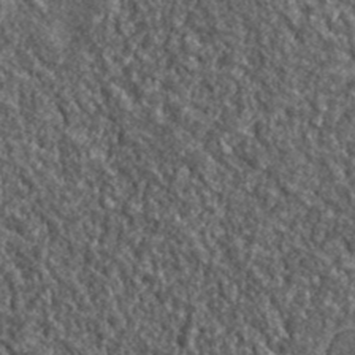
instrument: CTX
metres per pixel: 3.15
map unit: lHvf
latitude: 40.6301
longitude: -89.7639
